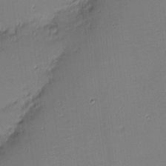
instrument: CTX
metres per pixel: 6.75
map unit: eHh
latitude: -3.2564
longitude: -81.9528
